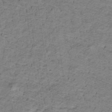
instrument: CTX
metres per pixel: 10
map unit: lHb
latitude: -32.5385
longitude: 65.0676
